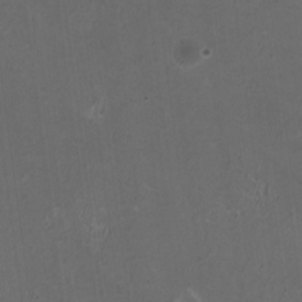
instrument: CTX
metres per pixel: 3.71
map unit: HNhu
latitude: 0.6301
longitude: -0.6112
